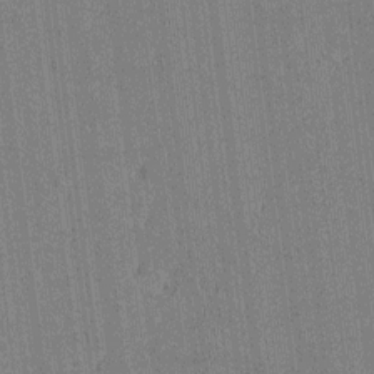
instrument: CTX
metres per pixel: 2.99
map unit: Htu
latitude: -6.5762
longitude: 176.4251
